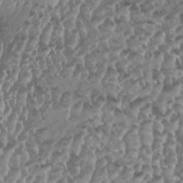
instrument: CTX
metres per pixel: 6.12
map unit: HNhu
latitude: -1.3132
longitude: -0.2144
